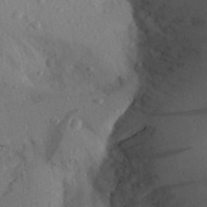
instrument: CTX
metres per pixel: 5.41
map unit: Aa
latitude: 28.3089
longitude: -145.2348
